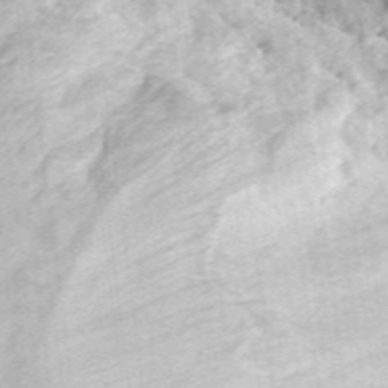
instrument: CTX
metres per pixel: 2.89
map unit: ANa
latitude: 46.1389
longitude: 29.1431
